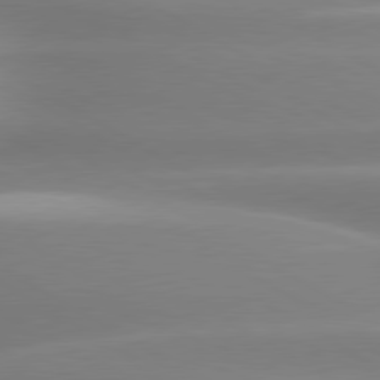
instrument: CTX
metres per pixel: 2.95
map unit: lApd
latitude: 80.1767
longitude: -138.2333
